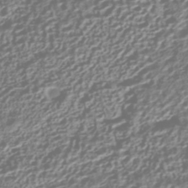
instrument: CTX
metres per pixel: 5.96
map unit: HNhu
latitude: -43.0108
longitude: 106.3684
